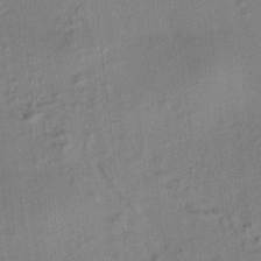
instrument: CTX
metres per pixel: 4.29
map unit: HNhu
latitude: 7.4993
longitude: 15.2943
